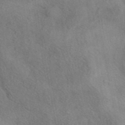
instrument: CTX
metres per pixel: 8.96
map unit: eAb
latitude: 41.6882
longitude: 103.0109
